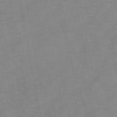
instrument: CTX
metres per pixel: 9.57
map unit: HNb
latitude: -47.2376
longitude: -47.6694
